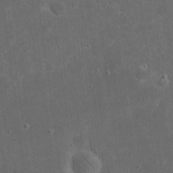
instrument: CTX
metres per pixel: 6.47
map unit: eHh
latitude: 19.8961
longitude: -65.7261
